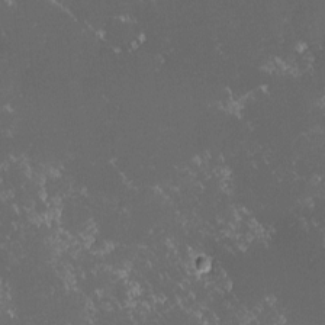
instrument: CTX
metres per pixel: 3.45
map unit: lHvf
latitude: -14.3118
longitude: -103.4048
